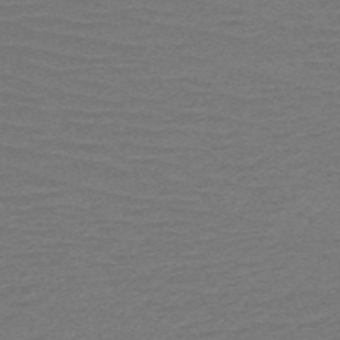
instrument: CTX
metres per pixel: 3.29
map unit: HNb
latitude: -53.1620
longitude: -43.4615
